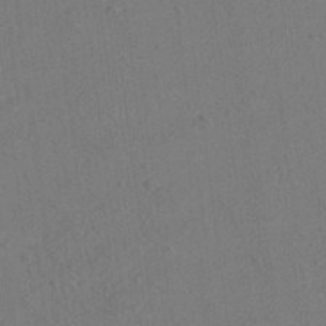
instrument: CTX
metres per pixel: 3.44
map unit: Aa
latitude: 20.3090
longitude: -140.7057
